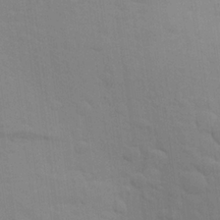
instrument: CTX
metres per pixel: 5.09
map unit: Aa
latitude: 23.9906
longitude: -145.5749
